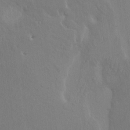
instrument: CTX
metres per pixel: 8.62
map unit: HNhu
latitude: 5.1781
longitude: 4.3117
